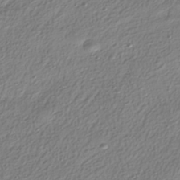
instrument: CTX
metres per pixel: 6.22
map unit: HNhu
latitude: -39.5210
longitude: 101.5210
